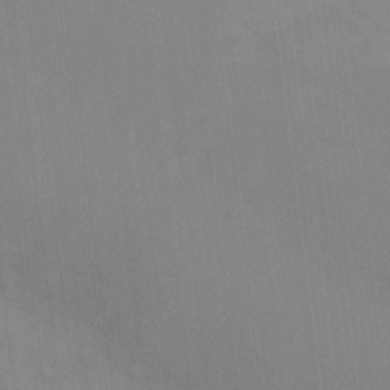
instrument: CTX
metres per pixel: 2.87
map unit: eHh
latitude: -8.7652
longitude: -68.4412
